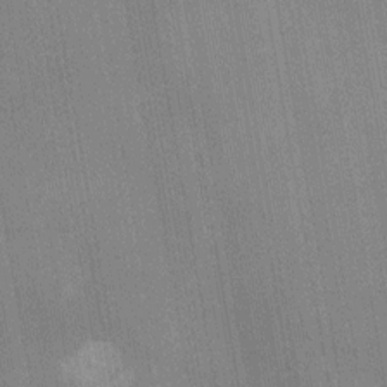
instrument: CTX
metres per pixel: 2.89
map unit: Nhu
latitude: -11.5399
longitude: -21.8017
